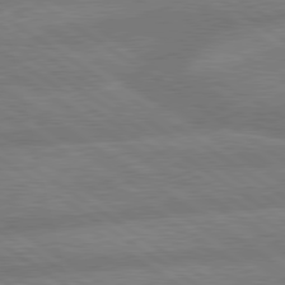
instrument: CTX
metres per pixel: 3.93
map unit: lApd
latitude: 79.6505
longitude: -164.6113
